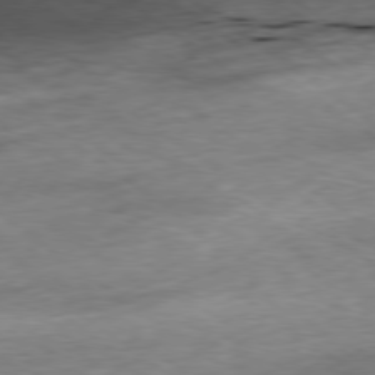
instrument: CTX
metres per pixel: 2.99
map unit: Ap
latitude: -79.6155
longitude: -91.8961
